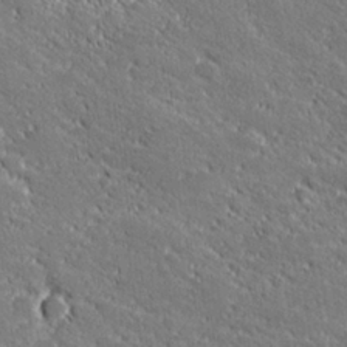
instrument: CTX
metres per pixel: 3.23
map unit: lHvf
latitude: 27.3104
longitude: 141.5588
